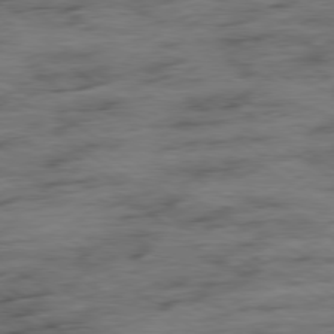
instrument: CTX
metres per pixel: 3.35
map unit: Ap
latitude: -79.7288
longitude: -48.6868
